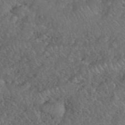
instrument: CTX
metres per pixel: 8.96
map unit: eHh
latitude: 40.3656
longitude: -57.6693
